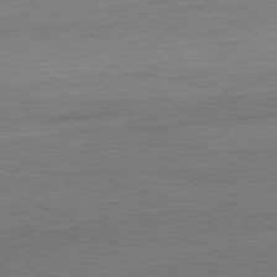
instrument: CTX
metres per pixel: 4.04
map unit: Hpe
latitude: -80.8597
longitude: 19.7289
